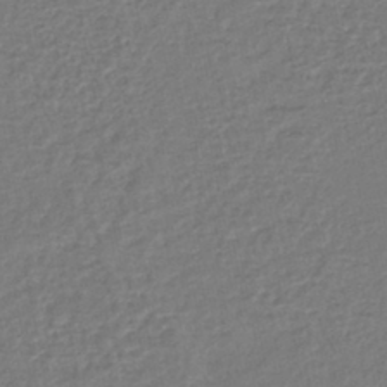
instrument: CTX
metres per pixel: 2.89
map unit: lHb
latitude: -41.6155
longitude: 76.3306
